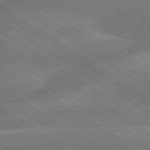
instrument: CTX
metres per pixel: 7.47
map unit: lApd
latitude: 79.9717
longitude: -132.4223
